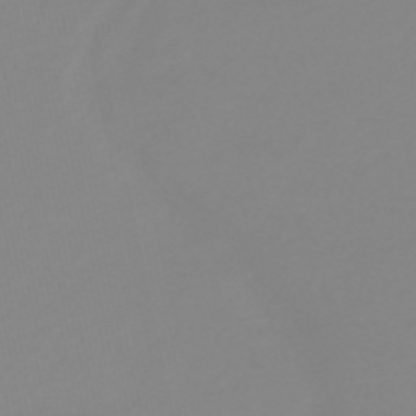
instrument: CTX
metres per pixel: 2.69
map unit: HNb
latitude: -53.4076
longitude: -51.1214
